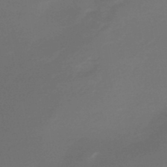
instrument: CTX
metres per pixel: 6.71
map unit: HNhu
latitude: -45.9178
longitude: 90.2173
